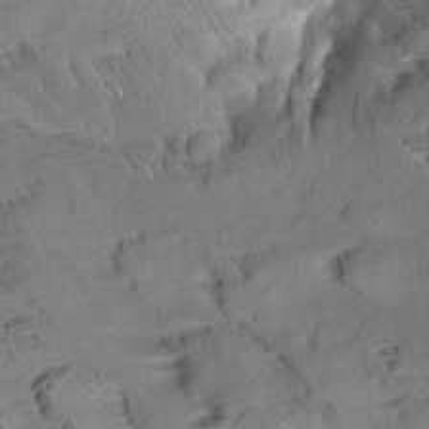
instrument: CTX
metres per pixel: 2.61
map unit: Aa
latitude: 9.6505
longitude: -140.5356
